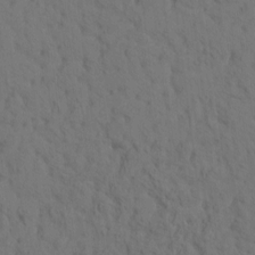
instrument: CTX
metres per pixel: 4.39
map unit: eHh
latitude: -1.3699
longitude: 17.7289
